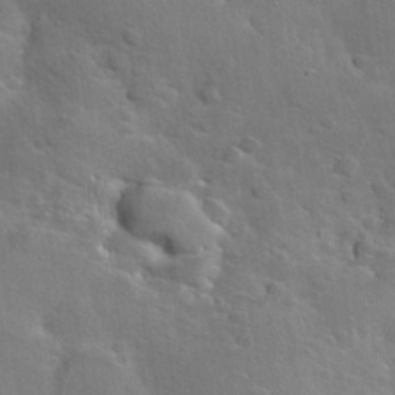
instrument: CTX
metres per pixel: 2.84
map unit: Hto
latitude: 19.8016
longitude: -49.4048
